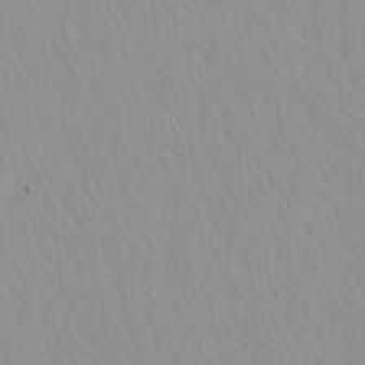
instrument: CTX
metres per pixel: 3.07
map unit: HNhu
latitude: -4.8597
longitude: 14.4818
